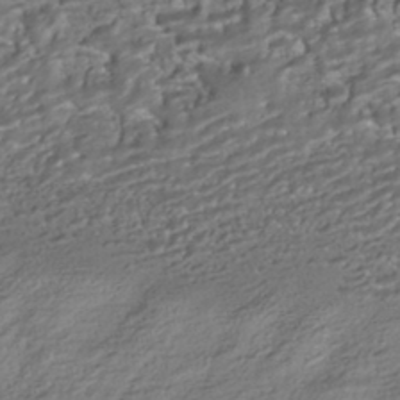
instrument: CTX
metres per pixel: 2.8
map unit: HNhu
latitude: -42.6707
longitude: 103.7478
